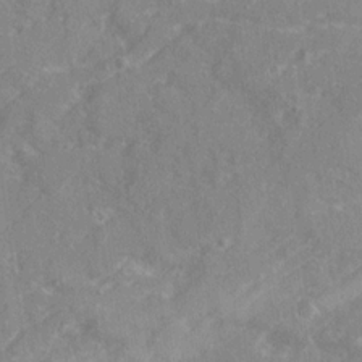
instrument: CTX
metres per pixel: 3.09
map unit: Ave
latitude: 21.1592
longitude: -130.6491
